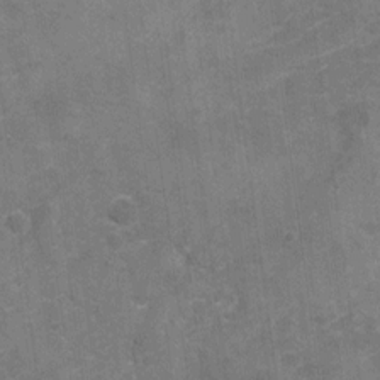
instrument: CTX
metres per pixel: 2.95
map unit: Nhu
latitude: -22.9353
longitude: -55.8583
